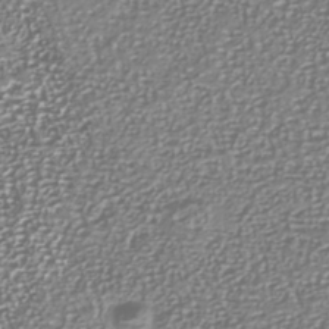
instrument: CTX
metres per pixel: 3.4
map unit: Nhu
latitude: -40.2550
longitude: -81.5938
